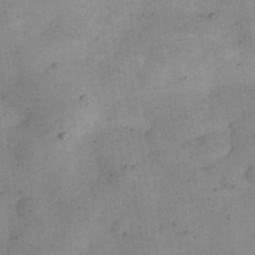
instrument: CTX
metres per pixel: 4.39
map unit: eHh
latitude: 30.9136
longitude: -73.2159
